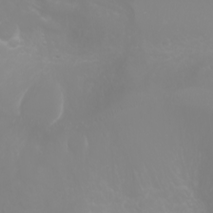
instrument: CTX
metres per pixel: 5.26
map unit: Htu
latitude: -0.6897
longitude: -75.0836
